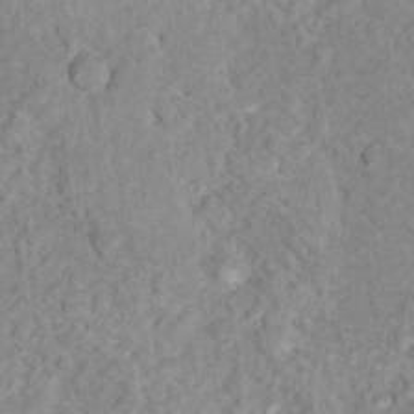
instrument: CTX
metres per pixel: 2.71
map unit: Nhu
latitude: 16.8002
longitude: -31.8584
